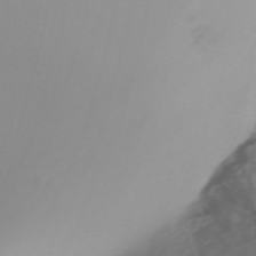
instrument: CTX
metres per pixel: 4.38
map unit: Htu
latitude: -5.3320
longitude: 137.7288
